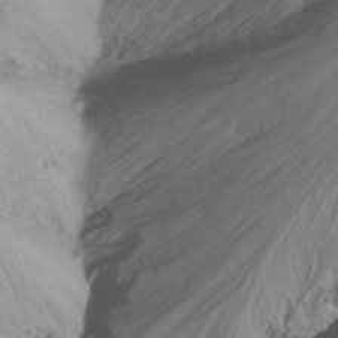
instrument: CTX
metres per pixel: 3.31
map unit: Nhu
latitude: -13.8611
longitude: -60.3278
